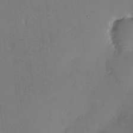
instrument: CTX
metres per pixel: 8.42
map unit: HNhu
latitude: 4.7057
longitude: 9.1809
